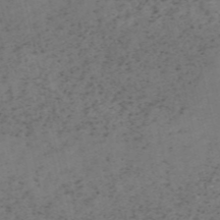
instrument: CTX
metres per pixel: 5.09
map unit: HNb
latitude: -55.2376
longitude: -48.1767
